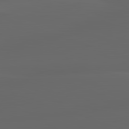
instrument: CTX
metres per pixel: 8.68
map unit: lApd
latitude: 82.9324
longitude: -135.7638
